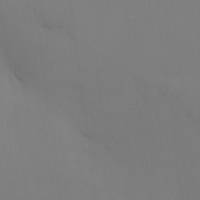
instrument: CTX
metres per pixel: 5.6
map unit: HNhu
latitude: 14.2712
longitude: 13.2565
